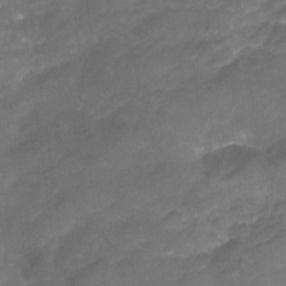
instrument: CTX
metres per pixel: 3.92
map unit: Nhu
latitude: -22.9920
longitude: -56.2333
